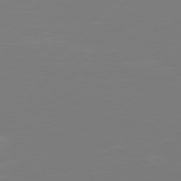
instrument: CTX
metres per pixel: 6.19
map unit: Hpe
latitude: 77.3103
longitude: -138.5924
